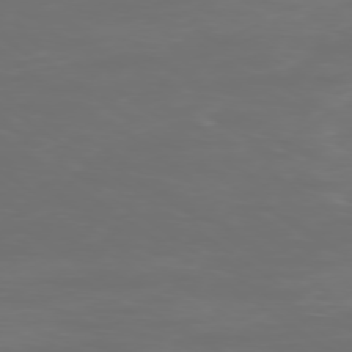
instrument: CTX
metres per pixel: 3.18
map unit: Ap
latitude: -79.0675
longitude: -93.0647
